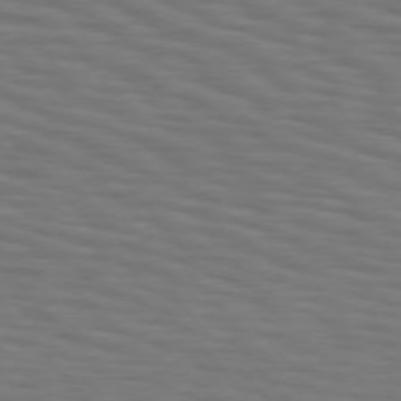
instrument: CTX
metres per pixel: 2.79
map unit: Hpe
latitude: 75.4238
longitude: -132.4601
